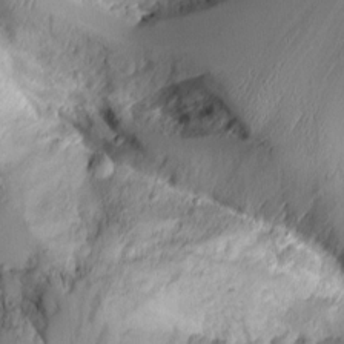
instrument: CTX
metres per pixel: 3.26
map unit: Aa
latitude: 10.4790
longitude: -126.3090
